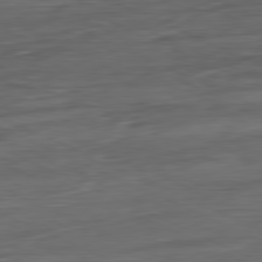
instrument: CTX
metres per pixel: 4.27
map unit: Ap
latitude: -81.4077
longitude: -68.5735
